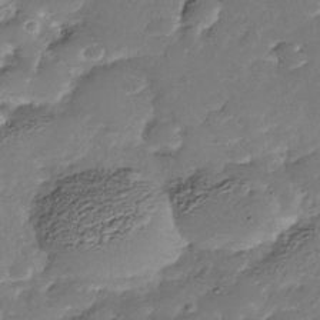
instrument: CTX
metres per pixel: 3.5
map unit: Nhe
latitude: -38.9542
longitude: -116.8569
